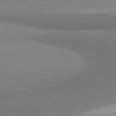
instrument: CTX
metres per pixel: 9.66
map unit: lApd
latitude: 80.5924
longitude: 165.0487
